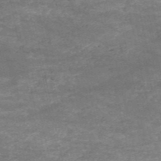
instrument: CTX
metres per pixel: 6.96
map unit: HNb
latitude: -52.5384
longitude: -39.0647
